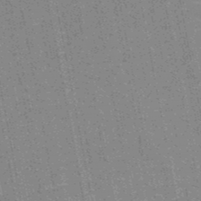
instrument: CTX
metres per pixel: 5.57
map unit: HNb
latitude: -49.3132
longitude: -49.1970
